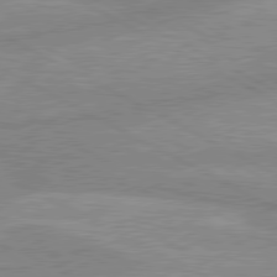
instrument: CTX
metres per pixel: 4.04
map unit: lApd
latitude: 80.3467
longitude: -169.4427
